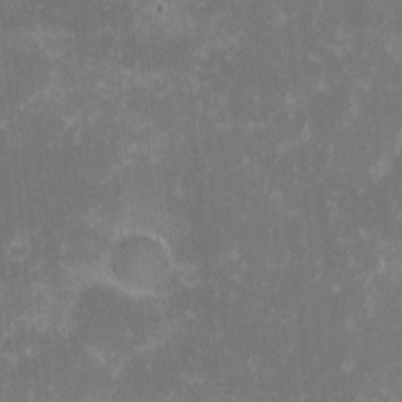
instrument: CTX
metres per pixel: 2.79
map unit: eHh
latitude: -1.5777
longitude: -85.4238
